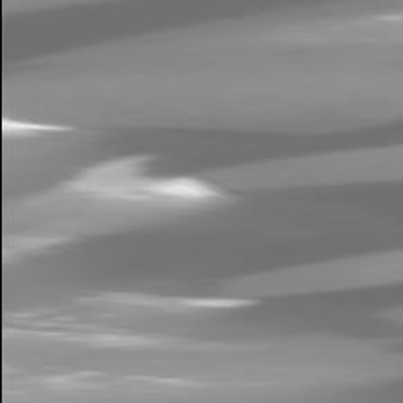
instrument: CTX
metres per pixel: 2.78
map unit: lApd
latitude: 81.1025
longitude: -145.9906
